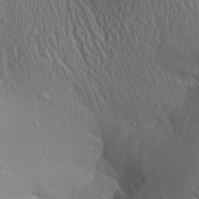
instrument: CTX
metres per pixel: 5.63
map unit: Aa
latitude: 27.1970
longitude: -137.2348
